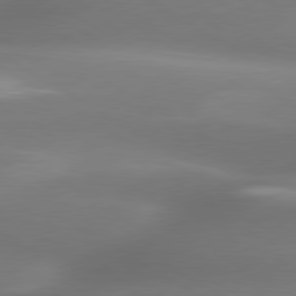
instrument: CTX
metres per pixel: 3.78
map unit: lApd
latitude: 80.0633
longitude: -138.2333
